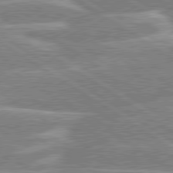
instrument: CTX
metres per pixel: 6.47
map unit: lApd
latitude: 80.1578
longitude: -130.1956
